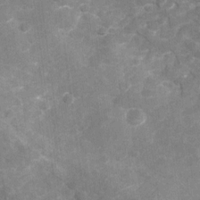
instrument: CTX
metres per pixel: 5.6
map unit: Nhu
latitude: -21.6344
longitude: -55.9528
